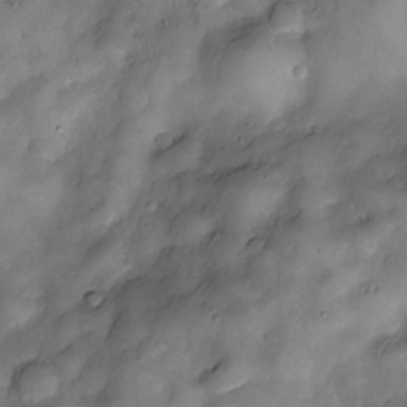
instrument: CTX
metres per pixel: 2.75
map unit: Nve
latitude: -26.7274
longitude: -148.7435
